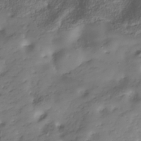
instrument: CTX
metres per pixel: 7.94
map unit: Hve
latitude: -30.2361
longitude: 90.0094
